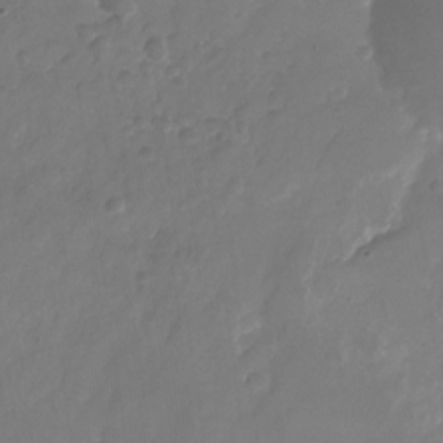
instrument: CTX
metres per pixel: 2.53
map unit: Nhu
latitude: -27.0675
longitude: -71.4426
